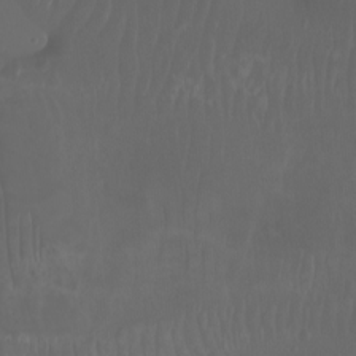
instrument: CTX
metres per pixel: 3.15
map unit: Nhu
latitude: -7.9556
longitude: -81.5371
